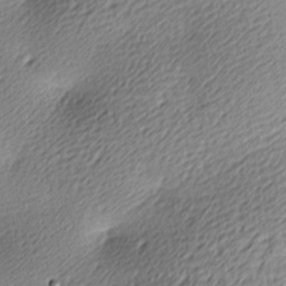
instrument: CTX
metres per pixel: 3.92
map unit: lAa
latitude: -9.6911
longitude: -126.4979
